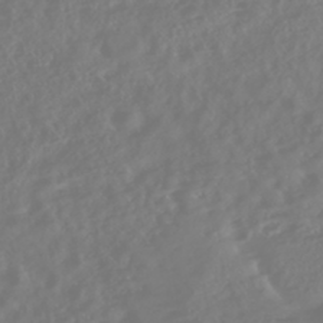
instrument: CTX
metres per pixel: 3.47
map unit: Nhe
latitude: -46.9164
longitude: 152.0850
